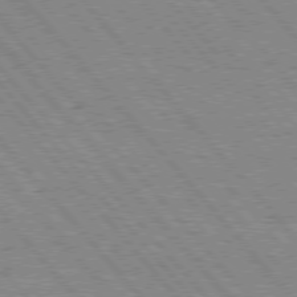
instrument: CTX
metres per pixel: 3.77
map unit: Hpe
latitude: 76.0444
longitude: -150.4034
